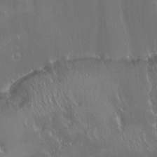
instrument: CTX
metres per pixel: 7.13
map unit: Nhu
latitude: -6.2739
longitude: -91.1214
